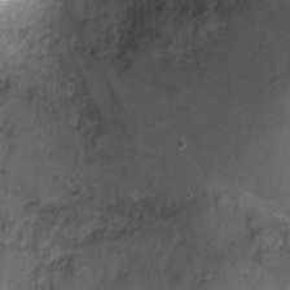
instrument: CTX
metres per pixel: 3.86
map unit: Ht
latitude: 5.4426
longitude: -36.4601
